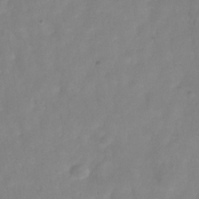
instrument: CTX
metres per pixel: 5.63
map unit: Hve
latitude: -32.7086
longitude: 93.0108
